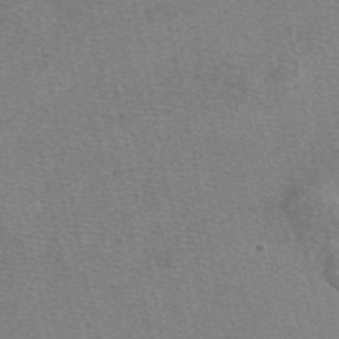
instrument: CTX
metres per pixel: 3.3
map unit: eAb
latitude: 48.1578
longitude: 115.8233
